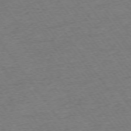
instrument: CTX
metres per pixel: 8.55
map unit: Ap
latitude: -74.9542
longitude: -89.0081
